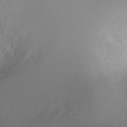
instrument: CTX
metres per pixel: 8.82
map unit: Ht
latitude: -9.7289
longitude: -28.6301
